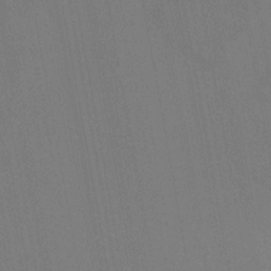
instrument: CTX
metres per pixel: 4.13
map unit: HNhu
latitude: 6.0822
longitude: 4.4062
